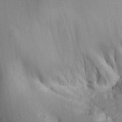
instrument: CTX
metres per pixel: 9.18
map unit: Aa
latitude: 29.9528
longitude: -135.8016
